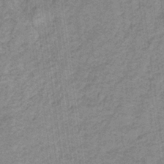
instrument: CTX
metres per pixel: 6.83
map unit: lHb
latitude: -32.3496
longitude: 64.7274
